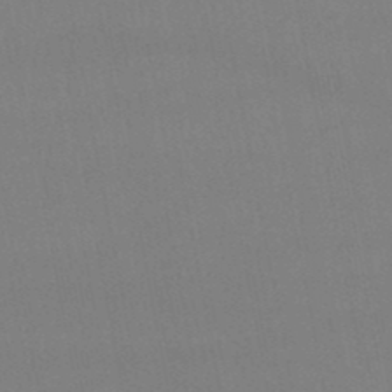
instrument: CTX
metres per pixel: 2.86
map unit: lHb
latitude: -48.1039
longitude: 62.2361
